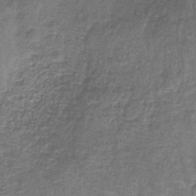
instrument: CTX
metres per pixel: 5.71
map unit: HNb
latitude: -37.5399
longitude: 51.2187
